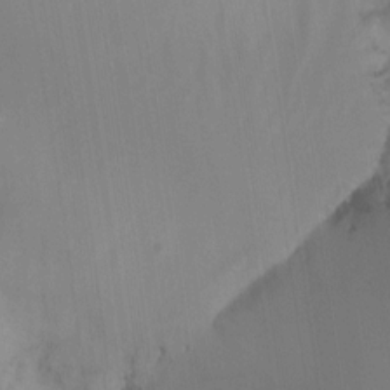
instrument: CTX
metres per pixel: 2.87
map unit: Ht
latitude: -12.2362
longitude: -48.6302
